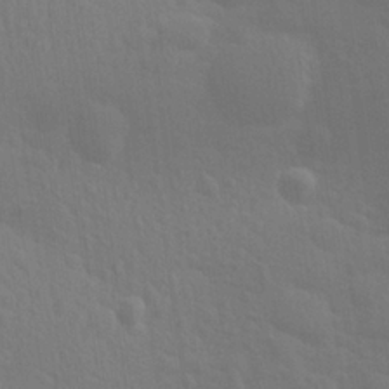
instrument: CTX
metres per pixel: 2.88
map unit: Aa
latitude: 25.3481
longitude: -145.7072
